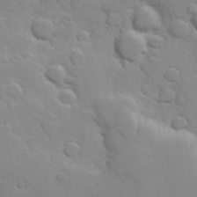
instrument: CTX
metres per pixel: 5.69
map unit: Hve
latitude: 24.1388
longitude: 148.5952
